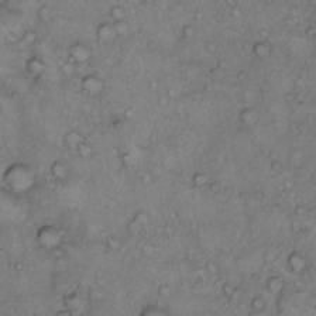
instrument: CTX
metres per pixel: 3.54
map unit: Hto
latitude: 9.7072
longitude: -58.1389
